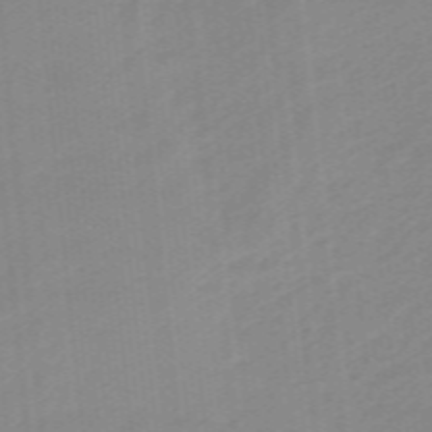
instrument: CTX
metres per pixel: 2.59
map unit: lHb
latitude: -48.1228
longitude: 83.4454
